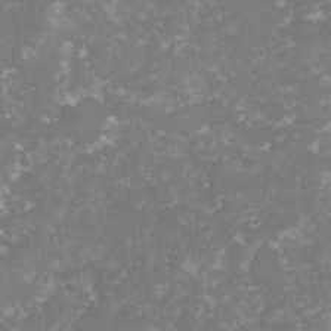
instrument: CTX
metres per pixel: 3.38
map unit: lHvf
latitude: -15.3510
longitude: -98.4412
